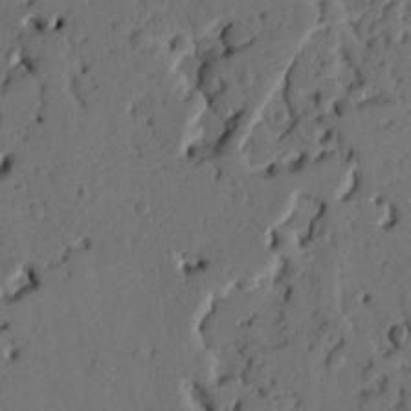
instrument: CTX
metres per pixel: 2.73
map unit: Ht
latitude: 9.7828
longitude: -77.7260
